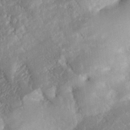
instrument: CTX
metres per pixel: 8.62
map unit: eHh
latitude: 27.8961
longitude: -81.0080
